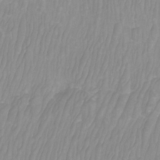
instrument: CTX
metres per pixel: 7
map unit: Htu
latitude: -9.5777
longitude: -75.3104
